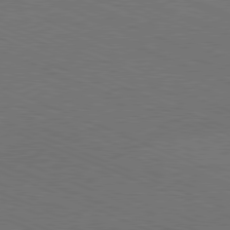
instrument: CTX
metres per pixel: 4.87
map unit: Hpe
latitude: -81.8612
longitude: 16.5385
